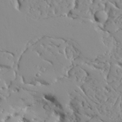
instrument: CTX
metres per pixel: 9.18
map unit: Aa
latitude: 31.5749
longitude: -132.7435
